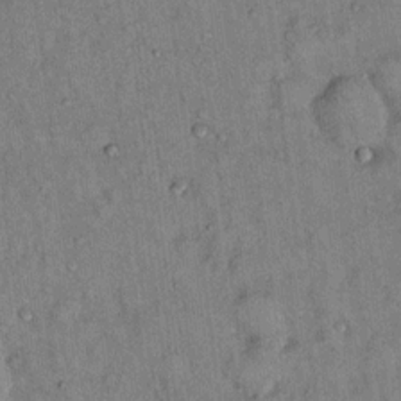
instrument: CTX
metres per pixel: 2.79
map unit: Hto
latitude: 13.2537
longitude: -59.2159
